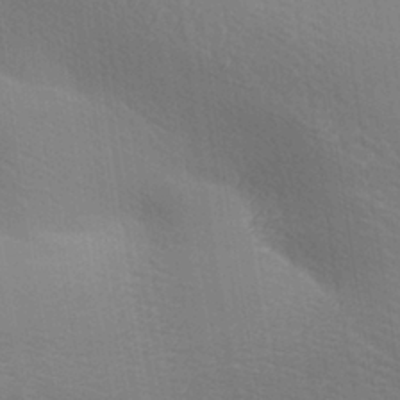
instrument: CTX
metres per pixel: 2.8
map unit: lAa
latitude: -8.0472
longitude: -124.3845
